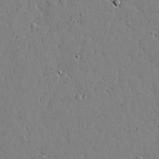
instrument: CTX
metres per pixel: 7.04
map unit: lAvf
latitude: 24.2900
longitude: -110.0633
